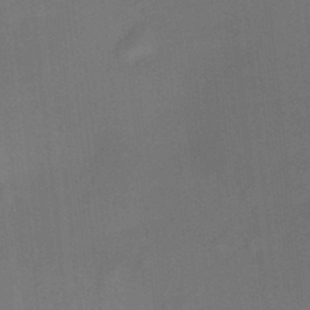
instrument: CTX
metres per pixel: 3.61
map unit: HNhu
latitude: 13.2537
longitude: 10.7463
